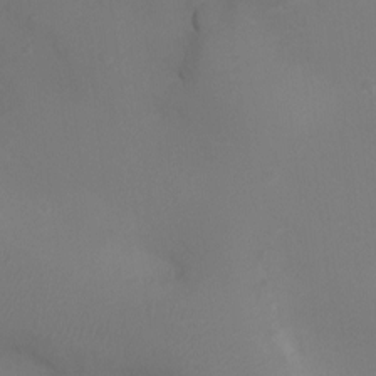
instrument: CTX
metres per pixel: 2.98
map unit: Ht
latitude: -6.7085
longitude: -21.1214
